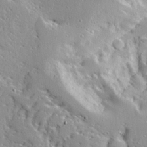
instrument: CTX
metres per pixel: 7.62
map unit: Ave
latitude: 13.2159
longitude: -138.3089
